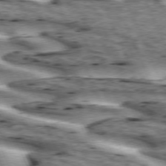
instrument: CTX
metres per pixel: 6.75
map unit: lApd
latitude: 73.2348
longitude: -54.3467
